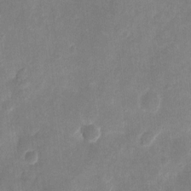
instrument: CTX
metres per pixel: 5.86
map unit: eHh
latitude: 9.1214
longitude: -72.1200
